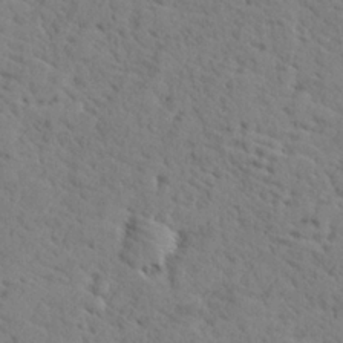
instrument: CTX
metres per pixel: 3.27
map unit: lHvf
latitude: 25.0647
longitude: 143.2187
